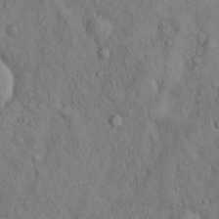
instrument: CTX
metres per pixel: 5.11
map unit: Hto
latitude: 14.3090
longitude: -58.3845
